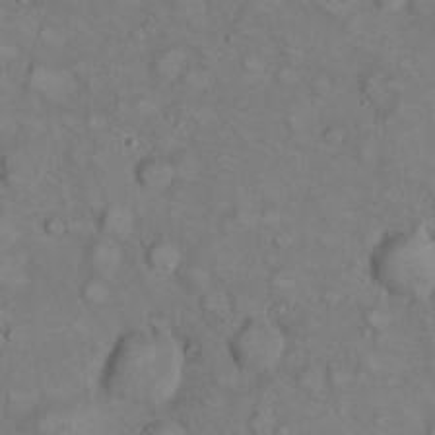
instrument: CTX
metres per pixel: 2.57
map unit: eHh
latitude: 22.2711
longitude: -60.4223
